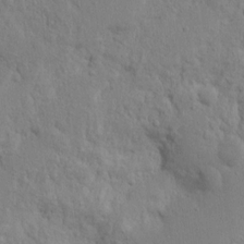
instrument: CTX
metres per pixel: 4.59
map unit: Nhu
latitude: 15.8584
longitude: -74.8758
